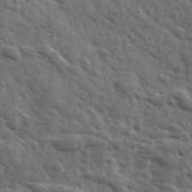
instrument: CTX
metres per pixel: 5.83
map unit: Ave
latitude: 11.0836
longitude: -103.3481
